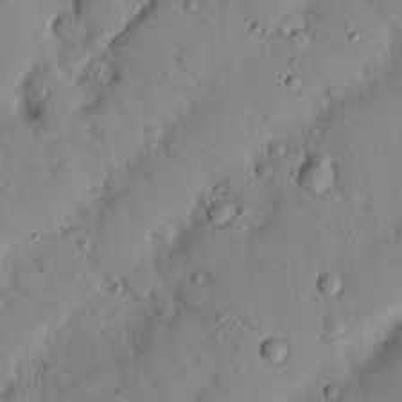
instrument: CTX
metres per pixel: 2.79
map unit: Nhu
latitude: 22.6679
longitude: -75.6316
